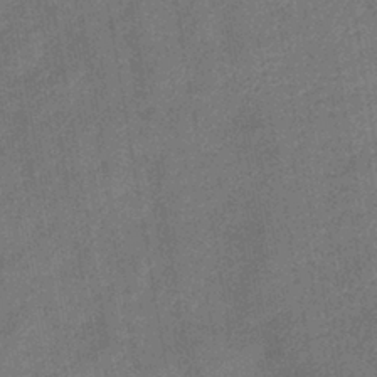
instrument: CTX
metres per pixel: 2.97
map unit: lHb
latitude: -38.4629
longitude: 74.2551
